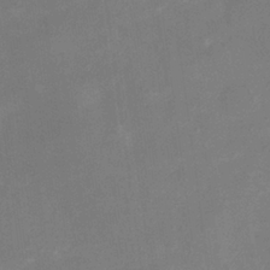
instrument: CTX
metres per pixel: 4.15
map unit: Nhu
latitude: -16.3118
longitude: -56.4601
